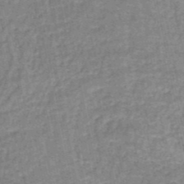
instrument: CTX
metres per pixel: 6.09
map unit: HNb
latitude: -51.5021
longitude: -49.6883
